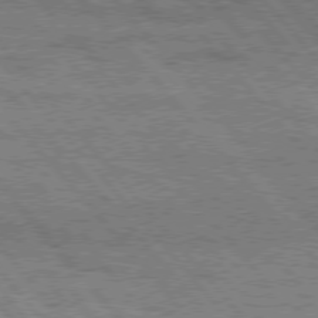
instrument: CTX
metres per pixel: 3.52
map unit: Hpe
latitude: 76.2522
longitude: -150.3278
